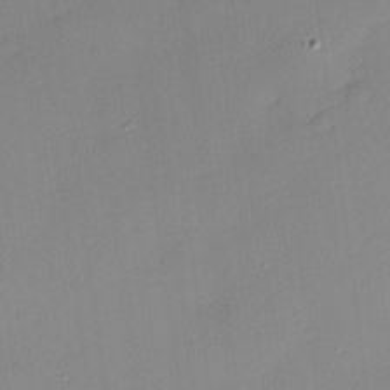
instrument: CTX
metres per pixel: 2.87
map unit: Nhu
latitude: 1.3292
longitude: -75.5371
